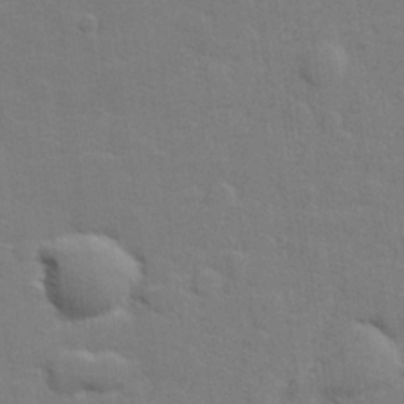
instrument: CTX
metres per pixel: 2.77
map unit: lHvf
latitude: 25.2159
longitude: 142.2928
